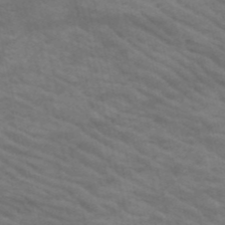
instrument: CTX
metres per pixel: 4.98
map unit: HNb
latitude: -53.1809
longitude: -44.9136
